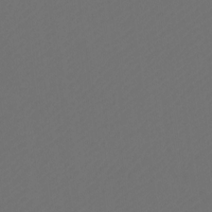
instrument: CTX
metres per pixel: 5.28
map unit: Htu
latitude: -11.9745
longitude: -70.7435
